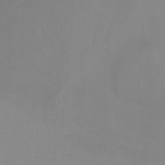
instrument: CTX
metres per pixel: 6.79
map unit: Nhu
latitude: -13.8422
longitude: -56.1955
